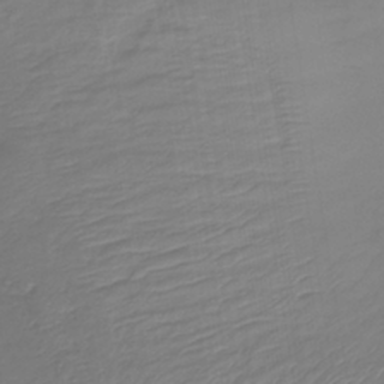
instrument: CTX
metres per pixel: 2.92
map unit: lHb
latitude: -37.0486
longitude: 70.8597
